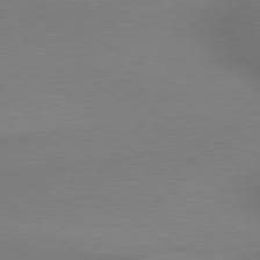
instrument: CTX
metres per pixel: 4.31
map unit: lApd
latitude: 79.3293
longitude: 178.5573
